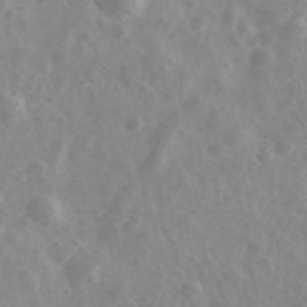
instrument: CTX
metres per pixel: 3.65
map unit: Ave
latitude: 39.2537
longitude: -106.3467
